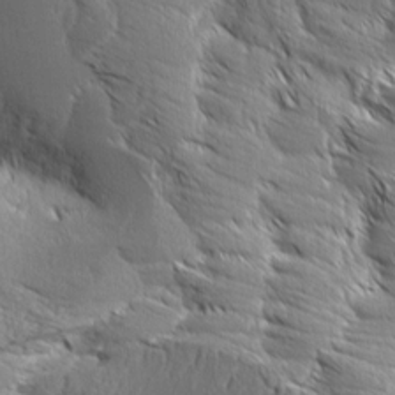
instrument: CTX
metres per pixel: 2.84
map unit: Aa
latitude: 8.2523
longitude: -132.4412
